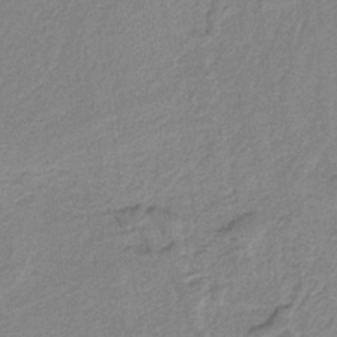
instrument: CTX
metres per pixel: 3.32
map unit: HNb
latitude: -37.0108
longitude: 56.8786
